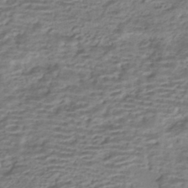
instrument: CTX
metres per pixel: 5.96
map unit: HNhu
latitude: -42.9919
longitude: 102.8408
